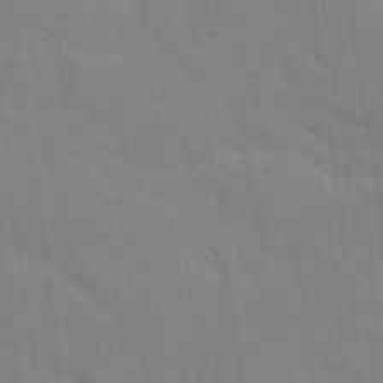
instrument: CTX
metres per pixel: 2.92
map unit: Ave
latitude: 11.0648
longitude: -102.1766
